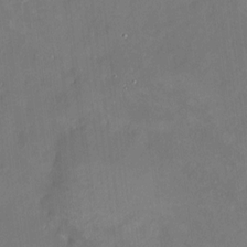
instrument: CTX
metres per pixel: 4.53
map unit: HNhu
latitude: 6.6490
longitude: 4.9352
